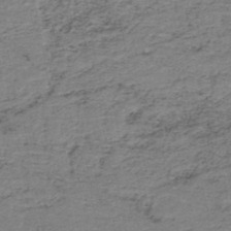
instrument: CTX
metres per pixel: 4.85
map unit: HNb
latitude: -44.8030
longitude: 50.4062
